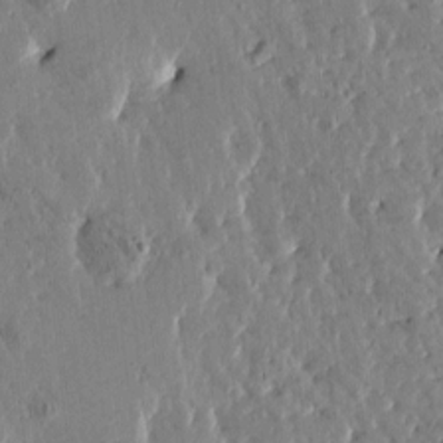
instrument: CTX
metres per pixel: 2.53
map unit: Htu
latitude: -1.7856
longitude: 175.1620
